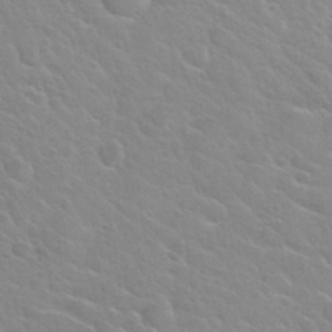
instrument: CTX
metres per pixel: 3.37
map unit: Hto
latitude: 32.5168
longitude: -50.8569
